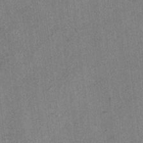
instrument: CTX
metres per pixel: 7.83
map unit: lAvf
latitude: -4.4818
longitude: -109.1592
